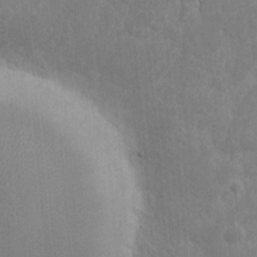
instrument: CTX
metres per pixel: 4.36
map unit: eHh
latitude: 9.8017
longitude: -71.8016
